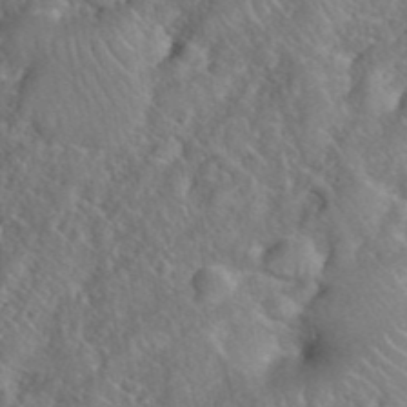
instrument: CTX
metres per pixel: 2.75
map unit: eHh
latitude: 40.0633
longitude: -57.6127
